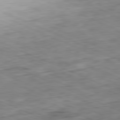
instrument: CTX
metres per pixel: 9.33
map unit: Ap
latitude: -81.5399
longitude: -83.1592
